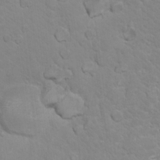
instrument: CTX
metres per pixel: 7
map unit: Nhu
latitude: 16.8191
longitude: -33.2537
